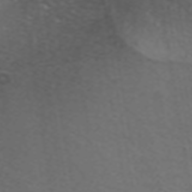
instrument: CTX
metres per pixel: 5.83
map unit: ANa
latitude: 38.7435
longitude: 24.3117
